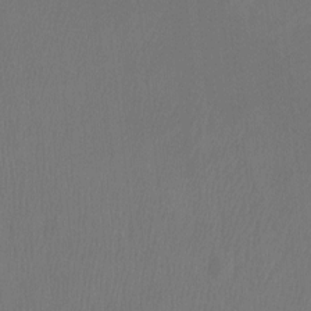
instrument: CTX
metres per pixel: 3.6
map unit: Ht
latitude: -9.8422
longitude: -39.6694
